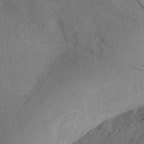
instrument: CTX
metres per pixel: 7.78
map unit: Aa
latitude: 31.8206
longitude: -142.3467
